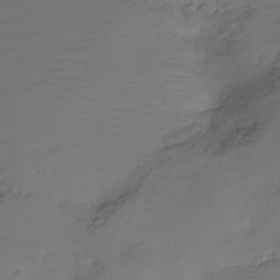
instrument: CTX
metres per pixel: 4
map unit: Hve
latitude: -27.9556
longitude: 91.0298
